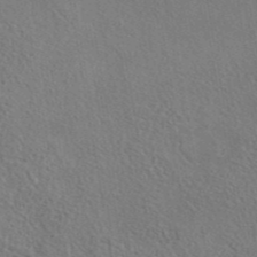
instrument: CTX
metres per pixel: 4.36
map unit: eAb
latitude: 42.8758
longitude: 113.2943
